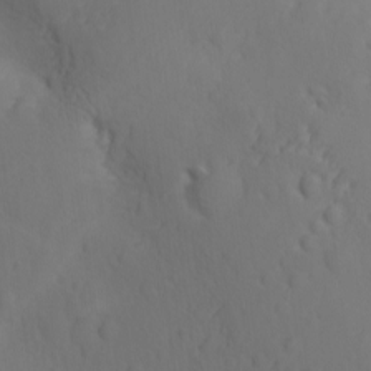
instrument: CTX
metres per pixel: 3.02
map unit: Ave
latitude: -9.8800
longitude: -121.3104
